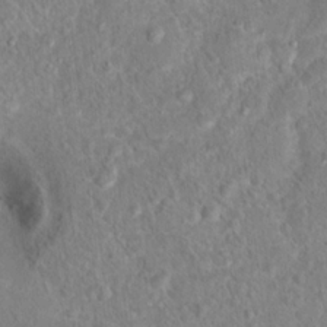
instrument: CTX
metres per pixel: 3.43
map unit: Hto
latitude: 16.7813
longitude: -41.4426
